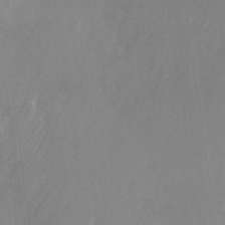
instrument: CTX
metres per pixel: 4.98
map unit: Nhu
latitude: -24.4062
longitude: -70.7057
